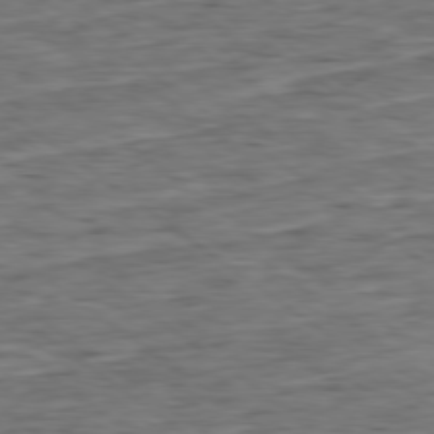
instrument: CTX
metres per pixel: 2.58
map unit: Ap
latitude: -79.2187
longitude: -90.4979
